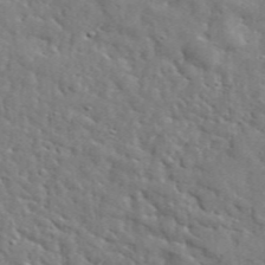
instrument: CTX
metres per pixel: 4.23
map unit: lHvf
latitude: 36.1200
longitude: -86.5734
